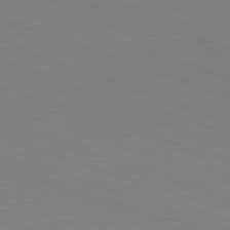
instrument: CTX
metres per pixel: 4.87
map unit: Hpe
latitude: -82.8597
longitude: 5.5588
